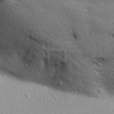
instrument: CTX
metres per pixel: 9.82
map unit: Aa
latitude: 31.6505
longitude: -145.2537
